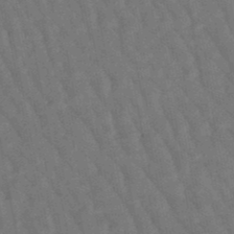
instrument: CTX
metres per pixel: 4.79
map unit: lHb
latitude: -47.7099
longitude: 76.9920
